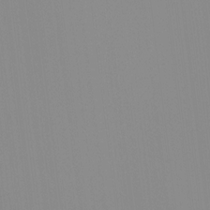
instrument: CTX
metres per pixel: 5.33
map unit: HNhu
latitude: 9.7639
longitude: 11.5777
